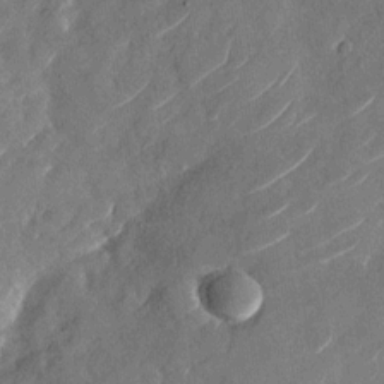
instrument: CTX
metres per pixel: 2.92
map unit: Nhu
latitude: -28.8030
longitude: -72.7247
